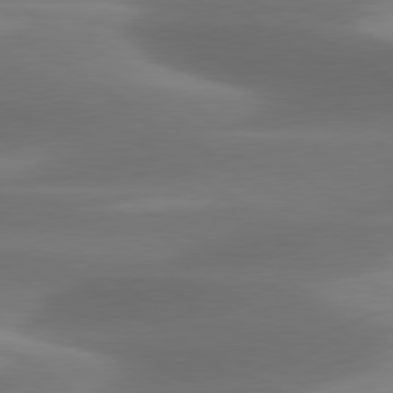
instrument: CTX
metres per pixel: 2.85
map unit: lApd
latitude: 79.8961
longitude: -87.3481
